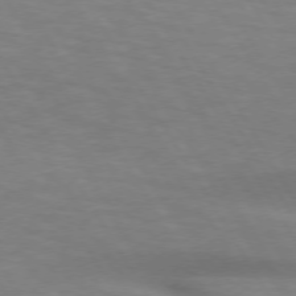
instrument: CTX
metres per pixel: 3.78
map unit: lApd
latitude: 73.8395
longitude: -53.0459
